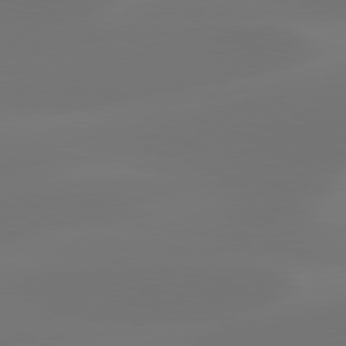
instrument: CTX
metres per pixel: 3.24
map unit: Hpe
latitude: 78.4223
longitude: -129.3482
